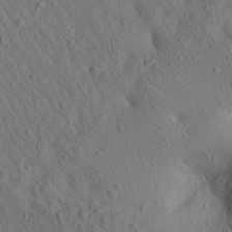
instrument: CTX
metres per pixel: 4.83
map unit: Aa
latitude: 23.3859
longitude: -138.8569
